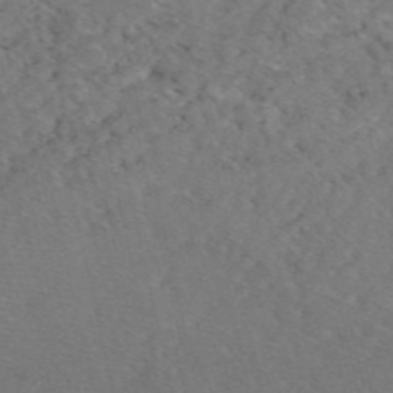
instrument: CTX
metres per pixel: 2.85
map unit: eAb
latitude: 47.9717
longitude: 112.4440
